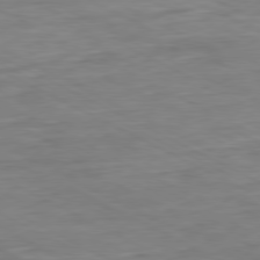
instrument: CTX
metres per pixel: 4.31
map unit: Ap
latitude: -80.6708
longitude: -76.3278
